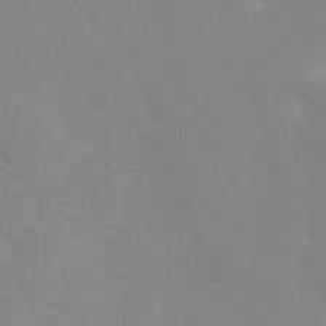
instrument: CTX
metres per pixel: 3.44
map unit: Ht
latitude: 2.6868
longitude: -25.1214
